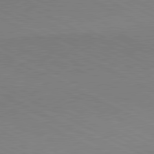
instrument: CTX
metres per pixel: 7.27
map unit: lApd
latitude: 80.7624
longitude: 148.7464
